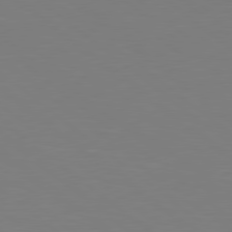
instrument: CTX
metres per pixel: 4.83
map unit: Hpe
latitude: 78.8758
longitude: -166.0822
